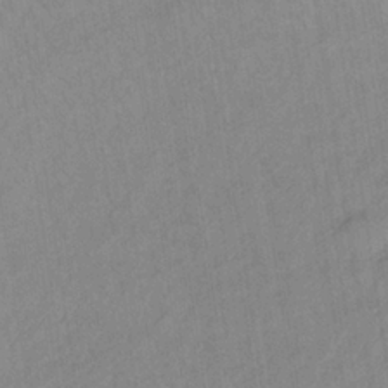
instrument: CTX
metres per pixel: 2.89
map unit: lHb
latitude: -34.5007
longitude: 71.7478
